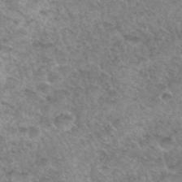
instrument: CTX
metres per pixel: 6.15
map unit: Hto
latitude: 33.2915
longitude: -49.2726
